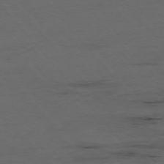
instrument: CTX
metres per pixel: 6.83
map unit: Ap
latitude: -76.0661
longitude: -91.0458
